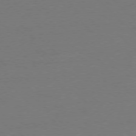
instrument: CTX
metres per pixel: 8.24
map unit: Ap
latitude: -78.0661
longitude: -58.6302
